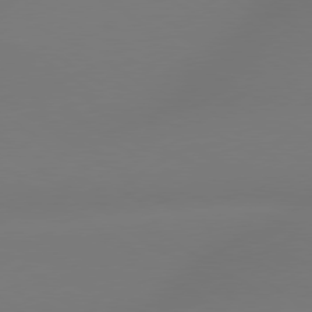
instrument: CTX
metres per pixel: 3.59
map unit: lApd
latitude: 79.1781
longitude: -143.5938
